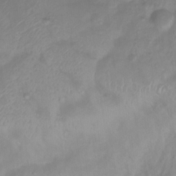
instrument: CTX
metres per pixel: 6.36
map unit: Htu
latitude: 3.2726
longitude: -22.1011
